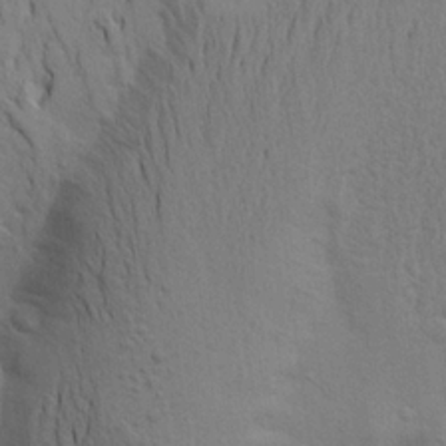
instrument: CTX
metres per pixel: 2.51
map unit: Aa
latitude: 21.7450
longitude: -148.2334
